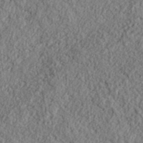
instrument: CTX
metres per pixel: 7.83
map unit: eHh
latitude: 37.8017
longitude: -81.2348
